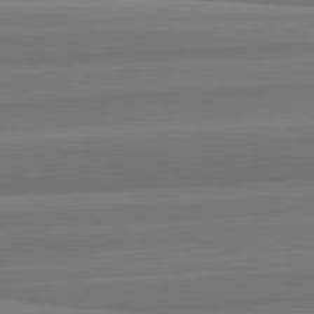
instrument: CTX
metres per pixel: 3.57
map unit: lApd
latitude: 82.6679
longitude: 168.4440
